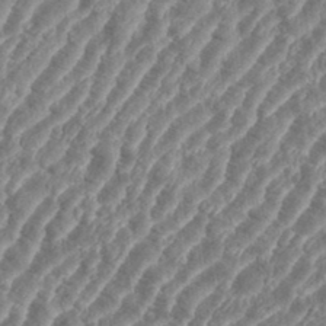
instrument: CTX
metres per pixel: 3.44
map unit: eHh
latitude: 35.7638
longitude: -135.8016
